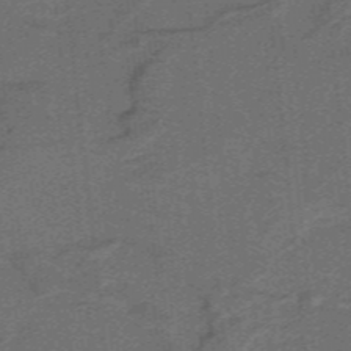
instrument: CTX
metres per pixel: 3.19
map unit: lHb
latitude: -39.8989
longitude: 54.1417
